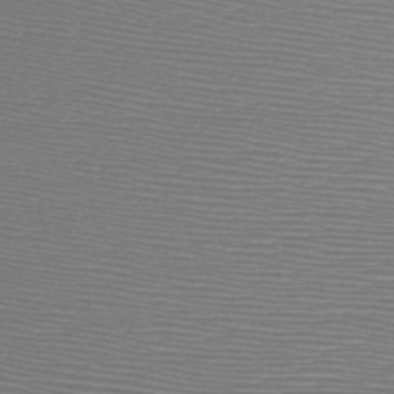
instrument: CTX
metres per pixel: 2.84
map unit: HNb
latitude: -48.2362
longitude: -41.8205
